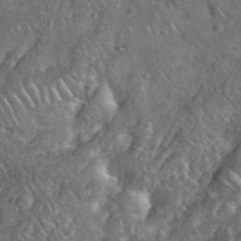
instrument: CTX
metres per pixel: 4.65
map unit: eHh
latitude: 38.3467
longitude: -58.8002
